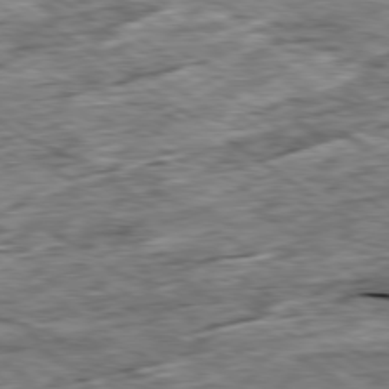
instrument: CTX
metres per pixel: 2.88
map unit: Ap
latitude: -79.7099
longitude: -85.7450
